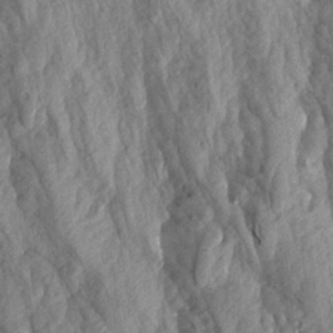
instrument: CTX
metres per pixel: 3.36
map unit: Aa
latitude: 18.9702
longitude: -145.9717
